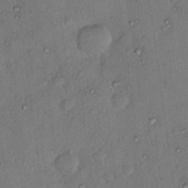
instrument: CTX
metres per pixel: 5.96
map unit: Nhu
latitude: 12.7813
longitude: -27.4804
